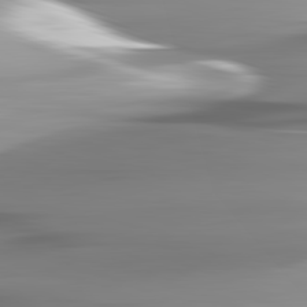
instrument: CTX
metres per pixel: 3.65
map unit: lApd
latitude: 82.6112
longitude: -143.2348
